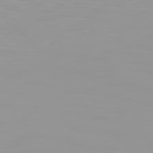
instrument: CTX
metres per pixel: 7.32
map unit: Hpe
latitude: 77.5938
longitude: -140.8758
